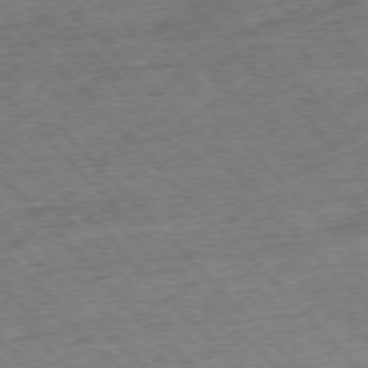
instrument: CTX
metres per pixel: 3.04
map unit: Hpe
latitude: -76.7463
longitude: -15.9151
